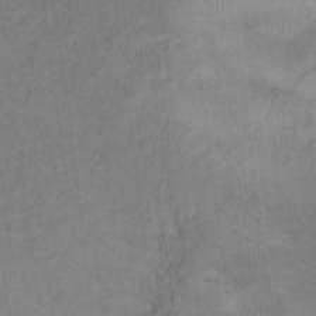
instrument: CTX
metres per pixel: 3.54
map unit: Hto
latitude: 15.4238
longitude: -36.6680
